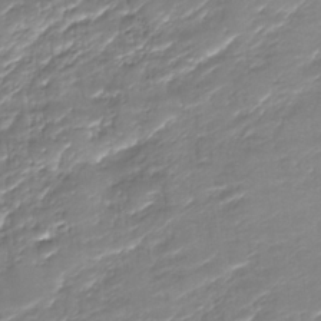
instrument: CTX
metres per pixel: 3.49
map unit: Nhu
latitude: -28.9542
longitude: -65.0269
